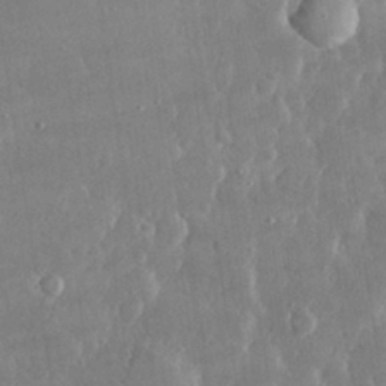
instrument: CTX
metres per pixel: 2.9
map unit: lHvf
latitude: 30.3657
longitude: -92.7624
